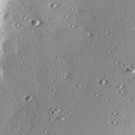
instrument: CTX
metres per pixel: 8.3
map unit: eHh
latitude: 23.2159
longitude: -89.5183
